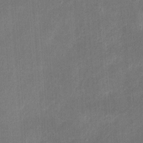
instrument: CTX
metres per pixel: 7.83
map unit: eHh
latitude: 8.6491
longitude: -73.3482
